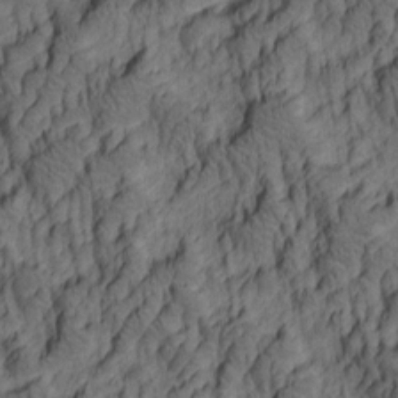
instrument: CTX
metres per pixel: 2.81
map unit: lAa
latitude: 4.8191
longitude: -115.1592
